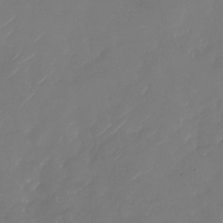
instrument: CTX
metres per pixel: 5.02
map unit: Nhu
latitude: -28.9542
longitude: -71.8205
